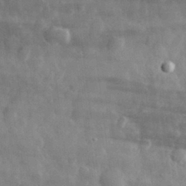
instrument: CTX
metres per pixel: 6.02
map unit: eHh
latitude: 31.6883
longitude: -71.9717
